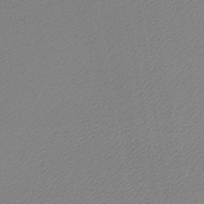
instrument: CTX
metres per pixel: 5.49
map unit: lHb
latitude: -43.1431
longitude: 60.3117
